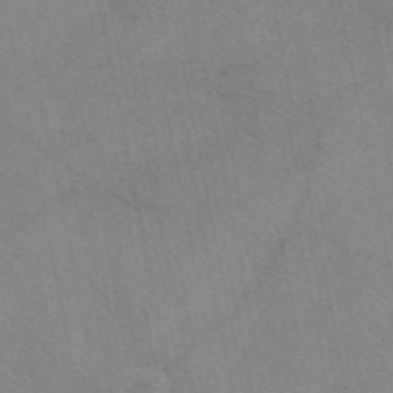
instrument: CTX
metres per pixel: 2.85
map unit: eAb
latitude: 48.0255
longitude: 111.5588
